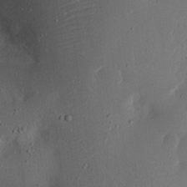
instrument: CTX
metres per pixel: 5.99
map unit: eHh
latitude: 23.4615
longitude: -70.3656
